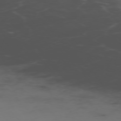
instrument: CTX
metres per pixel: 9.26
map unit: Ap
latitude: -76.4440
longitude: -66.0444
